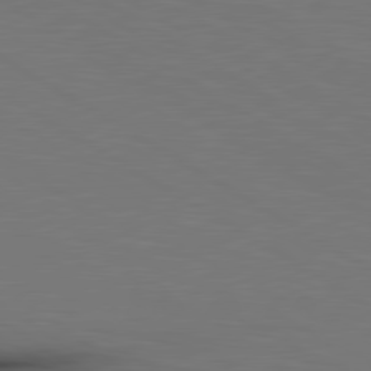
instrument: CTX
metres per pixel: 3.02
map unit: lApd
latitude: 79.8961
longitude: 161.6722
